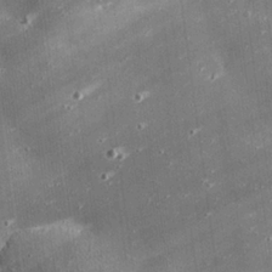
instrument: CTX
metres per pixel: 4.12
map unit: eHh
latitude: 24.4412
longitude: -90.0822
